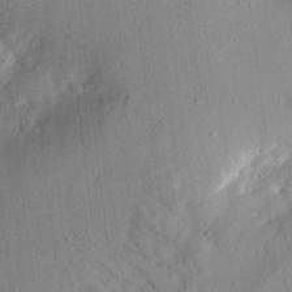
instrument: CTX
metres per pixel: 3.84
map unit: Aa
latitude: 21.1403
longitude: -142.9703
